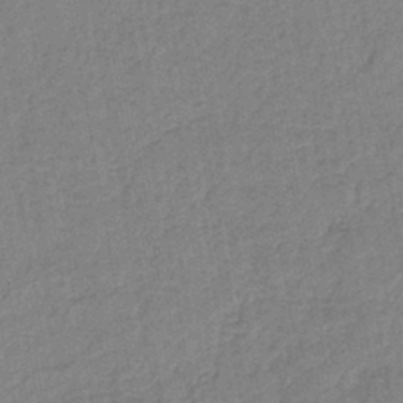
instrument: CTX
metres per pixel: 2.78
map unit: lHb
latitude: -41.2943
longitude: 60.9731
